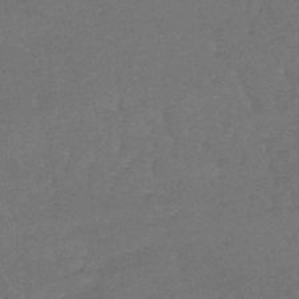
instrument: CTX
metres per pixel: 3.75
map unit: lHb
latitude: -42.7652
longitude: 66.5574
